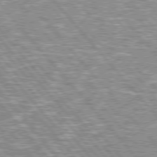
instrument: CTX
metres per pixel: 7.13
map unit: lApd
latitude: 76.2711
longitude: -80.4223
